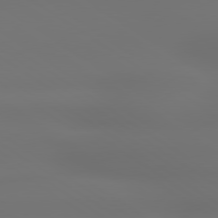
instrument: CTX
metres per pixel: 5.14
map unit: lApd
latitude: 79.2159
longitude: -137.7261
